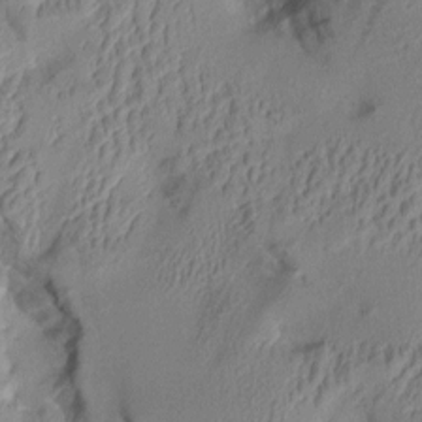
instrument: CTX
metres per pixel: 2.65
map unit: Aa
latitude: 7.9717
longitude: -127.8772
